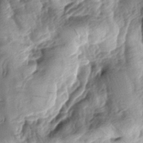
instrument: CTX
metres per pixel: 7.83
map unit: lAa
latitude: -7.8800
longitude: -126.5924
